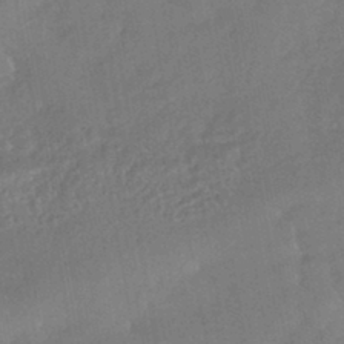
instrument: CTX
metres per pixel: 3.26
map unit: HNhu
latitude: -43.6532
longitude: 92.0283
